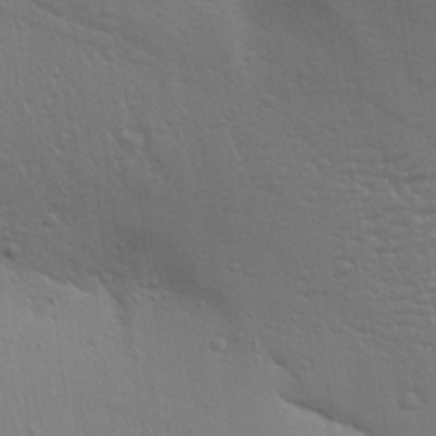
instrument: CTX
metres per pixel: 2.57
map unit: Aa
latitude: 26.8758
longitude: -136.6869
